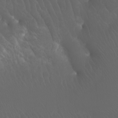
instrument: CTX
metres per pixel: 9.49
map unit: Htu
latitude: -7.3132
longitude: -71.1592
